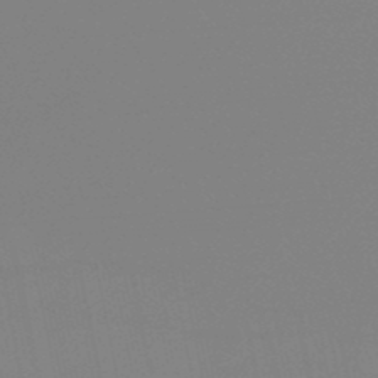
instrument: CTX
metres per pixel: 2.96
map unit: lHb
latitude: -49.1431
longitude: 68.1038
